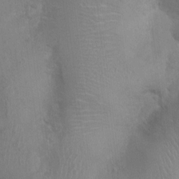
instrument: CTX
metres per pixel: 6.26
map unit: Nhu
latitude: 0.6112
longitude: -16.7057
